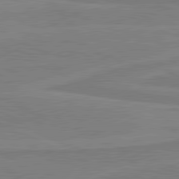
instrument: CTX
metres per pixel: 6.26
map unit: lApd
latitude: 81.2915
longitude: 168.8786
